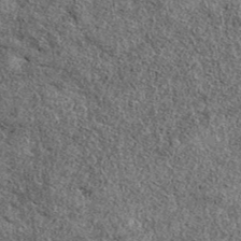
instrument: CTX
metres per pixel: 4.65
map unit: eAb
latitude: 38.9891
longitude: 106.2550
